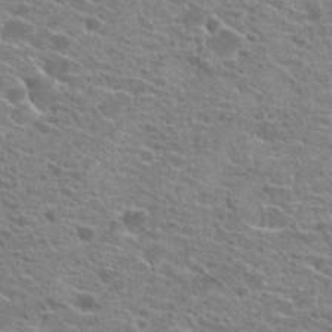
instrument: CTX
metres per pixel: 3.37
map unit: Hto
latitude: 21.5560
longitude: -42.0255
